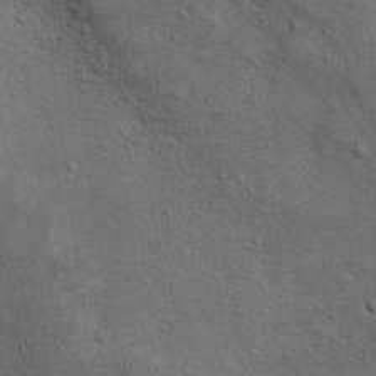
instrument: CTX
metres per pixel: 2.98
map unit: Hto
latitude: 11.0081
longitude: -36.8569
